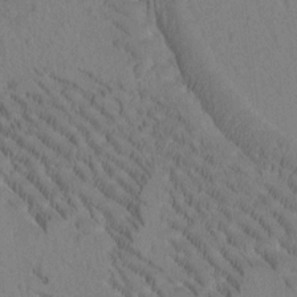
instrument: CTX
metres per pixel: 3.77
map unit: Htu
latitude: -2.0849
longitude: 172.7463
